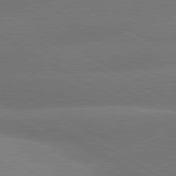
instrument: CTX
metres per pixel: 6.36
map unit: lApd
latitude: 80.4034
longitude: -150.1389
